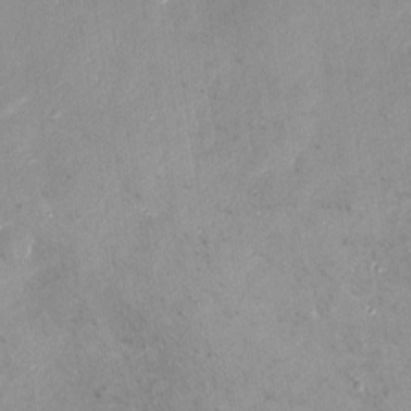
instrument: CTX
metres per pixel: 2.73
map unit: Nhu
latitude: -13.0864
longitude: -39.2348
